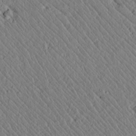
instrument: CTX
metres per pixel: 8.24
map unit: lAvf
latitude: 7.4615
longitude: 159.4454
